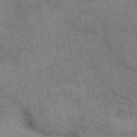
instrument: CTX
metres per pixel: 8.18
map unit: eAb
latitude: 40.8380
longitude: 103.6722
